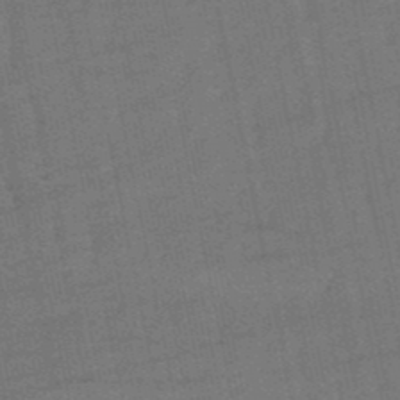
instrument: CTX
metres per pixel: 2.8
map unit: eHb
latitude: -50.4062
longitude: 78.2739
